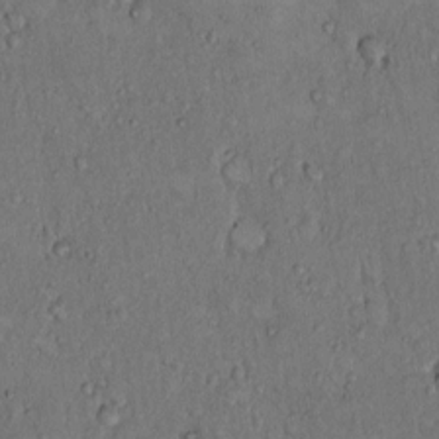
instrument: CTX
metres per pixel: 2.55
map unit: Hto
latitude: 9.5182
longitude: -60.0444
